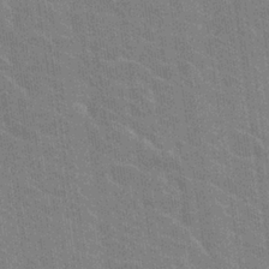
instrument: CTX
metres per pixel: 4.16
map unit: Hto
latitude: 25.6504
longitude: -43.4238
